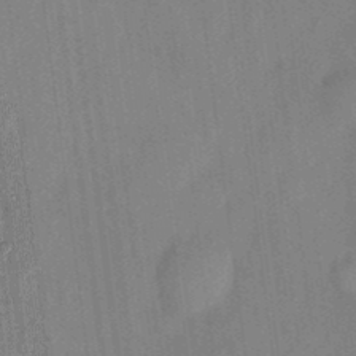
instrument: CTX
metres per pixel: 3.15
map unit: eHh
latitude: 4.4979
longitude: -74.1389
